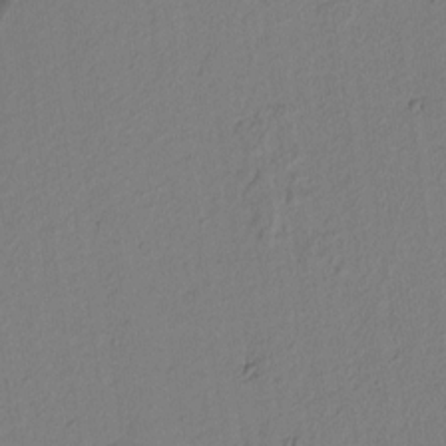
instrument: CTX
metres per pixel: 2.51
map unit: lAvf
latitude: 8.5546
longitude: 166.8030
